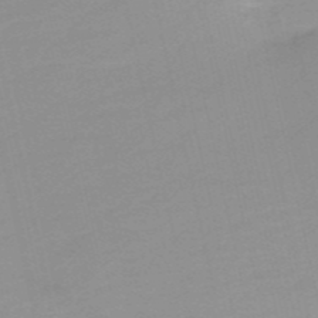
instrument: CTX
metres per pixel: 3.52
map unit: eHh
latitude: -53.8422
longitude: -24.6112
